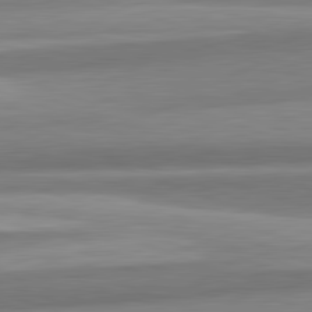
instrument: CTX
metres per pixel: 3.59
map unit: lApd
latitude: 82.3089
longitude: 179.5021
